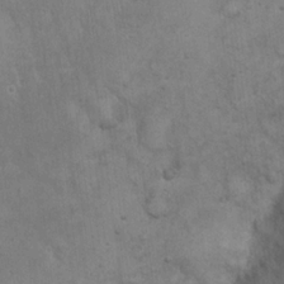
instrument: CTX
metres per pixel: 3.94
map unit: eHh
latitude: 20.7058
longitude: -59.1403
